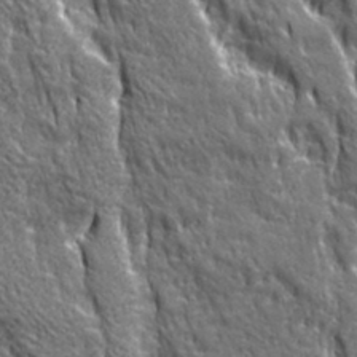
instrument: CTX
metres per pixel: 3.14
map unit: Ave
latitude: 20.7435
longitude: -135.1214
